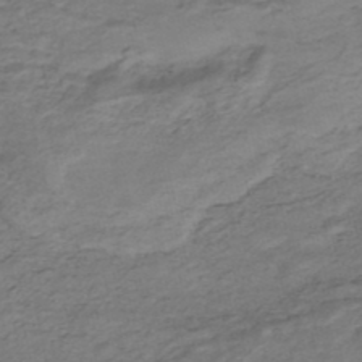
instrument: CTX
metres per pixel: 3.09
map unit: Nhe
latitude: -47.5399
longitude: -171.3482
